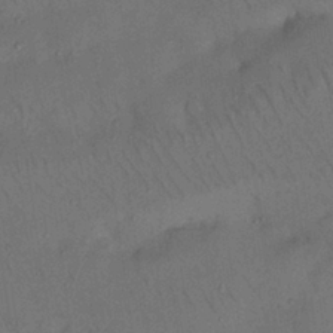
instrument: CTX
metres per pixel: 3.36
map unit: Nhu
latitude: 26.1767
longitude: -71.6127
